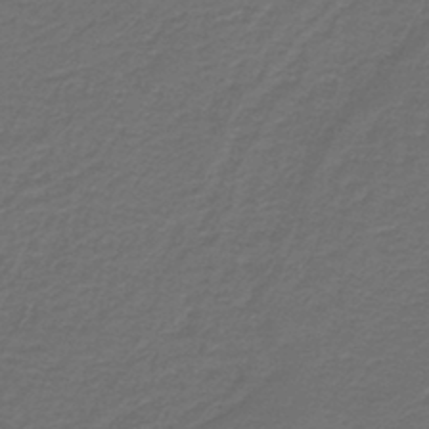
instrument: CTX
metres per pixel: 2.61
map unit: lHb
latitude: -39.8234
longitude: 55.4455
